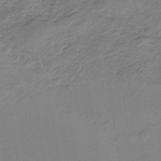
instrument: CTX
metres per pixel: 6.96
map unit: HNb
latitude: -34.9164
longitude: 56.9164
